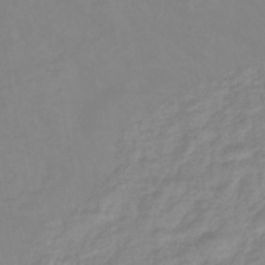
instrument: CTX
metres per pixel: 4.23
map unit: eHb
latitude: -44.6896
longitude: 81.6722
